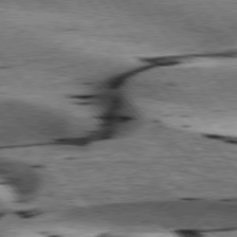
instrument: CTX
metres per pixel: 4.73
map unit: lApd
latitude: 76.7435
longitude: -60.9136
